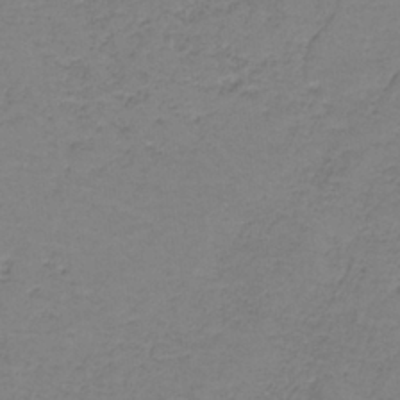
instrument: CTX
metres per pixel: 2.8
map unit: eAb
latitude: -36.4062
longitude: 53.1431
